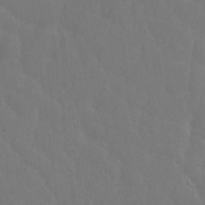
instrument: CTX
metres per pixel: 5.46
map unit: Hto
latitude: -2.1416
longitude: -34.6490
